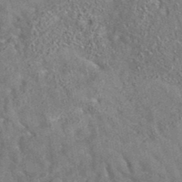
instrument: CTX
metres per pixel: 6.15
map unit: eAb
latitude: 35.3103
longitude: 113.0298
